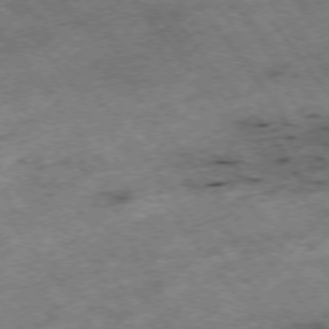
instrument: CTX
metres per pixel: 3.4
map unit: Hpe
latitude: -75.4644
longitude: -19.0080
